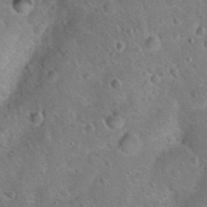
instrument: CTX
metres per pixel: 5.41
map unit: Hto
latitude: 20.2334
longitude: -49.8394
